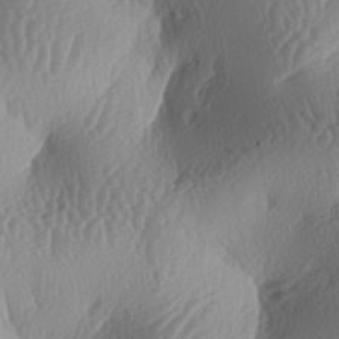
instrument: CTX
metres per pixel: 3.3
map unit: lAa
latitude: -6.2550
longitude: -128.4601
